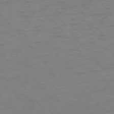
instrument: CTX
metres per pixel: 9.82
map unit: Ap
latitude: -76.4062
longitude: -70.4790
